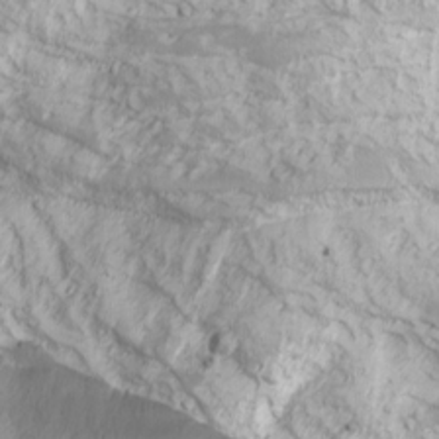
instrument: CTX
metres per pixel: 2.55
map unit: Nhu
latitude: -9.6911
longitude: -69.4426
